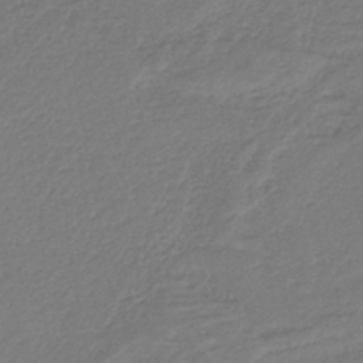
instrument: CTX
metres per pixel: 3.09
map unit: HNb
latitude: -42.5006
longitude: 51.9745
